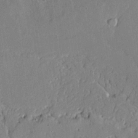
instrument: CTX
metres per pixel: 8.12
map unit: Ave
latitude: 18.2711
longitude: -128.3089
